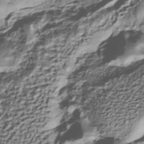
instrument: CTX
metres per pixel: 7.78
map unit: HNhu
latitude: -40.1606
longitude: 107.6533
